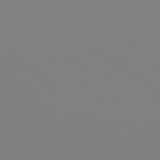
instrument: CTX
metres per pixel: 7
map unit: Hpe
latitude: 77.8205
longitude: -174.2712
